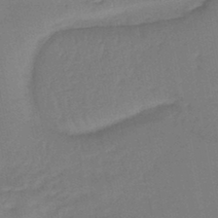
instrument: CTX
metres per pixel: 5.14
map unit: eHb
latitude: -46.0472
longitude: 80.9920
